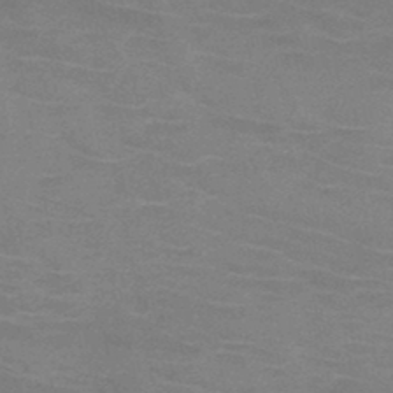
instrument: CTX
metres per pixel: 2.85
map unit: HNb
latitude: -46.3306
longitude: -46.3657
